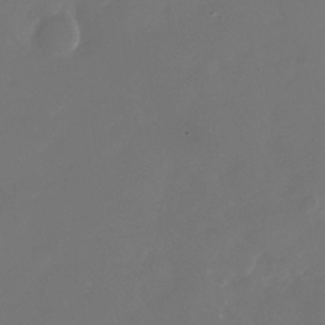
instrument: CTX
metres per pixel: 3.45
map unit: Nhu
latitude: -28.1795
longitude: -72.4034
